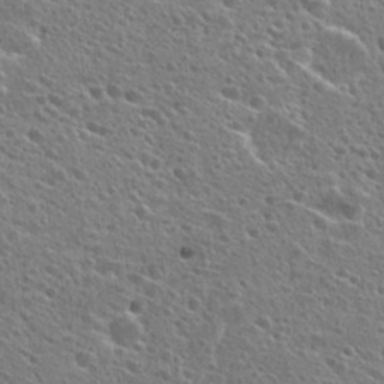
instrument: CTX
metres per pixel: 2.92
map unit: Hto
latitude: 26.0822
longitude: -45.8016
